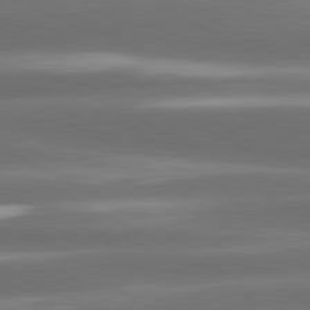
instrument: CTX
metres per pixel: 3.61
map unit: lApd
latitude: 80.6490
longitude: -141.8394
